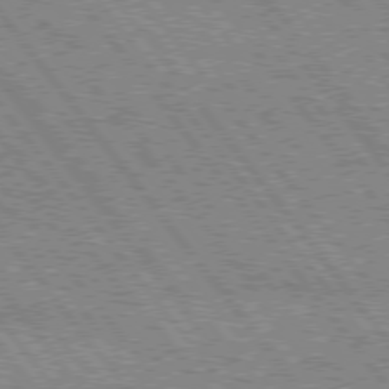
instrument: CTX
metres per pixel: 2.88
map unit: Hpe
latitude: 75.8394
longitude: -149.2915
